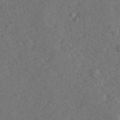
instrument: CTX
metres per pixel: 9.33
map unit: lHvf
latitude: 26.3278
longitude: 143.8044
